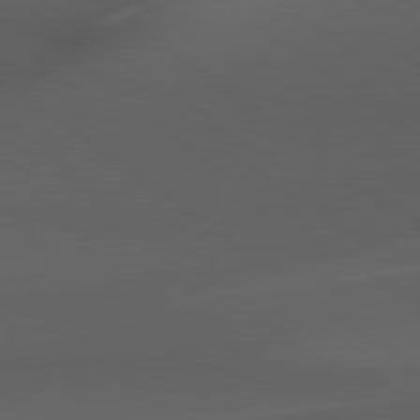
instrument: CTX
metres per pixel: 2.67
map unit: Hpe
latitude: 79.0081
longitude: -162.9325
